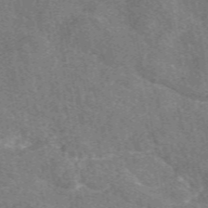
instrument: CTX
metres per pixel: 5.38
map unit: eAb
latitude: 50.0444
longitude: 115.7855
